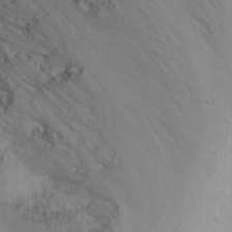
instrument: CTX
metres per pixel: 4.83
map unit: Nhu
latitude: -6.4440
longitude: -67.1781
